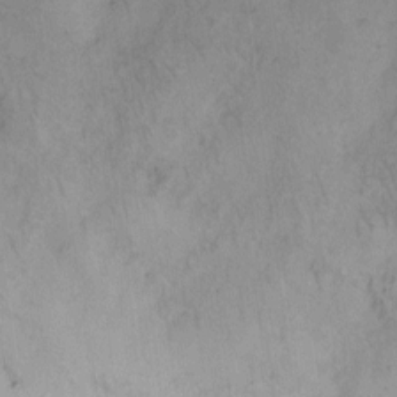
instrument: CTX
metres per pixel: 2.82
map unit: Hto
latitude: 6.7435
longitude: -61.9717
